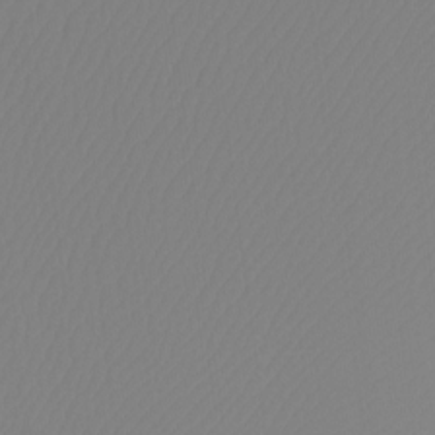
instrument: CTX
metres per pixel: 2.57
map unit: Htu
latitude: -12.7274
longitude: -47.5938
